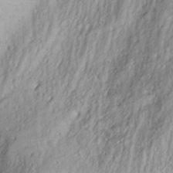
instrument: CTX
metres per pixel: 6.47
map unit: Aa
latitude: -3.2564
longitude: -71.2915
